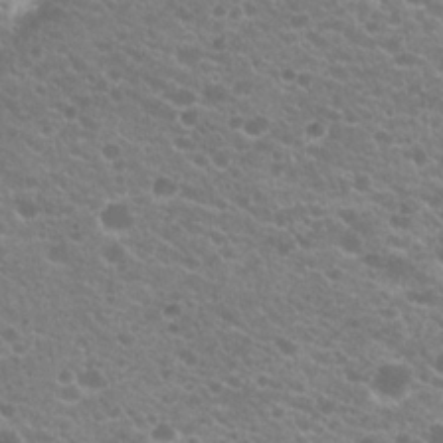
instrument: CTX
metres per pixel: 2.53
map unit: Hto
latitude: 20.4979
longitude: -34.7246
